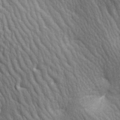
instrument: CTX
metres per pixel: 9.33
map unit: lAa
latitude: -7.7477
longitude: -126.0822
